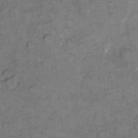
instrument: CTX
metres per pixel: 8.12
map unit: eHh
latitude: 11.1214
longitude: -63.4049
